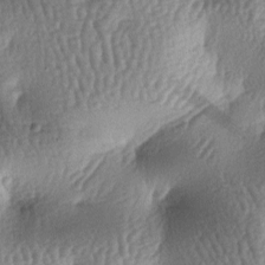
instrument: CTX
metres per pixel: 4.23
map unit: lAa
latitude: -6.9730
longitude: -127.5938
